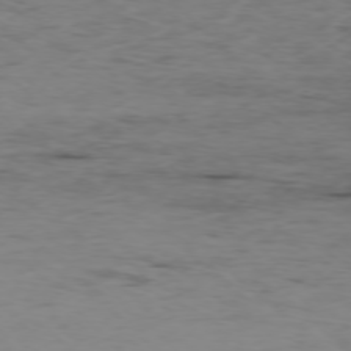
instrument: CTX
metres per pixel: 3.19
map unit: Ap
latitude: -77.1053
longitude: -81.9339
